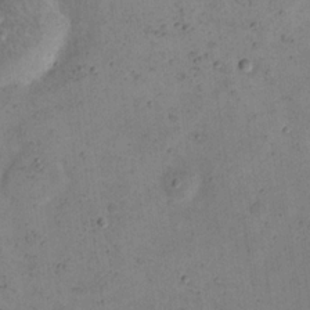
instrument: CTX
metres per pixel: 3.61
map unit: eHh
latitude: 21.8584
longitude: -65.8772
